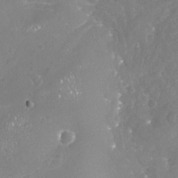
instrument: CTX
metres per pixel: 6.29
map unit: Nhu
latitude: -18.4629
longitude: -57.7449
